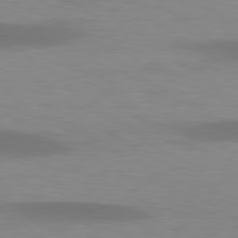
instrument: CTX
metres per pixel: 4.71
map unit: lApd
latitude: 78.8947
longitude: -47.4994
